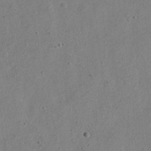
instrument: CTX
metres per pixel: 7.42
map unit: Nve
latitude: -24.0283
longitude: 107.3699
